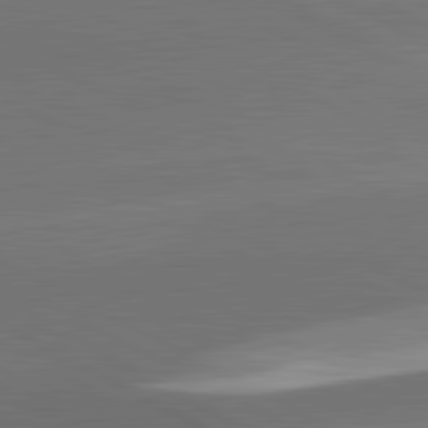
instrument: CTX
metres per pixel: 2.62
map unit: lApd
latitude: 81.8772
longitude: 134.7463
